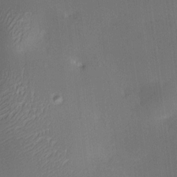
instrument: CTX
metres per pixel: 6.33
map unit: HNhu
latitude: 8.5546
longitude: 9.5399
